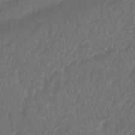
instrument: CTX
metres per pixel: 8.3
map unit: Nhu
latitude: 25.4237
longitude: -62.3845
